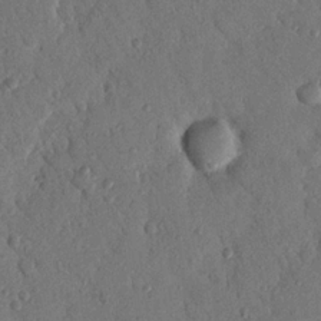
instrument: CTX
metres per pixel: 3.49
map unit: Nhu
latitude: 19.5371
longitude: -77.6882
